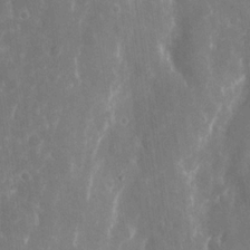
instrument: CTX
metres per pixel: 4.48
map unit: eHh
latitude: 8.5735
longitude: -70.9891
